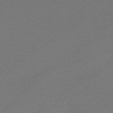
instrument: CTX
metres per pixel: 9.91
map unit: eHb
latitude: -49.9178
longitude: 83.3132
